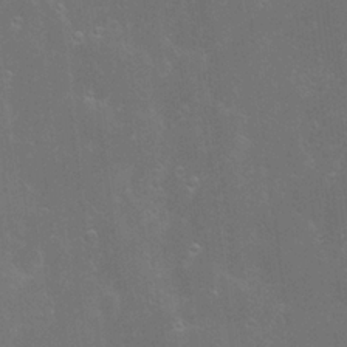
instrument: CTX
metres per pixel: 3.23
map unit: Hve
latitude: -11.1431
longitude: 174.7652
